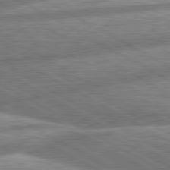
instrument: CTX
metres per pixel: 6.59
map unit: lApd
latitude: 80.8002
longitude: -165.7828
